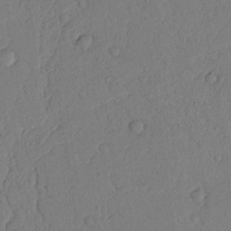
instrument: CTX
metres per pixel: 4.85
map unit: Nhu
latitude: 19.3859
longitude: -76.6301
